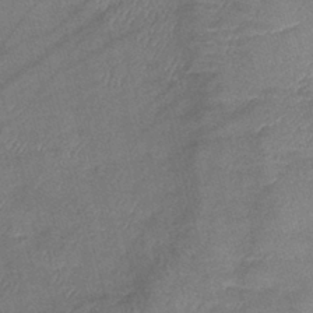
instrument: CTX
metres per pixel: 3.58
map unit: lHb
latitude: -39.8800
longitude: 76.0283
